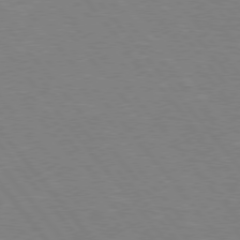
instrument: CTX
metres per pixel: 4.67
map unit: Hpe
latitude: 75.7072
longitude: -154.5546
